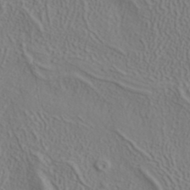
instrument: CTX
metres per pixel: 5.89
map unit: ANa
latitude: 38.4034
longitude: 23.0487
